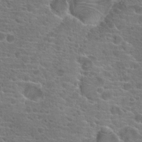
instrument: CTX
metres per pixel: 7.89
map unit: Hto
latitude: 19.7827
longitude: -41.6315
